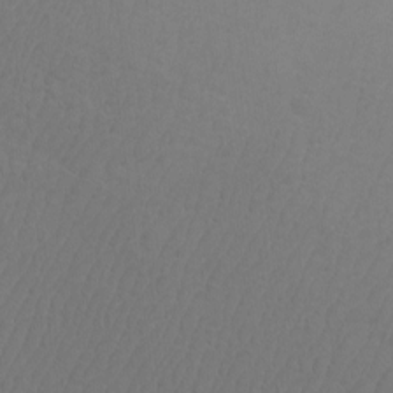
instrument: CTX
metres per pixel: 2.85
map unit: Htu
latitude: -7.2376
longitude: -68.5545
